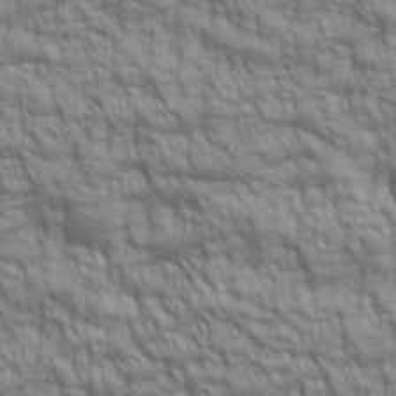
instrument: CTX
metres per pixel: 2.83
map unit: lAa
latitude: 6.3845
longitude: -115.6882
